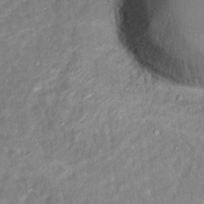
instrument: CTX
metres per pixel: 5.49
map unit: Hto
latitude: 12.7813
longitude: -37.4616
